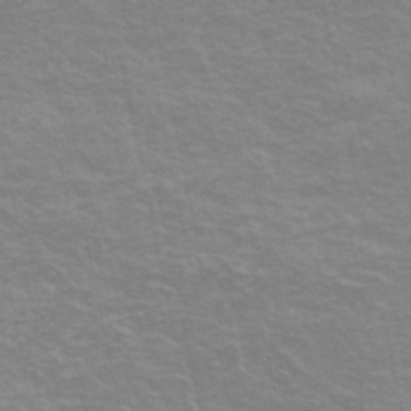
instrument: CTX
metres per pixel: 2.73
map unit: eHh
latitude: -51.8611
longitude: -24.0444
